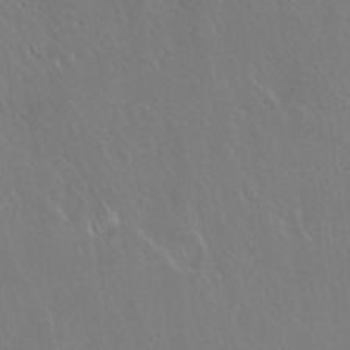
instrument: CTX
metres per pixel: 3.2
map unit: Hto
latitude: 18.2333
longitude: -58.0444
